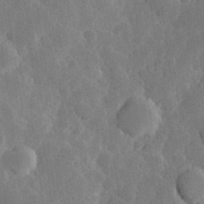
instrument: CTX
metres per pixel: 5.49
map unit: Hve
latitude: 25.4615
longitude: 149.9367
